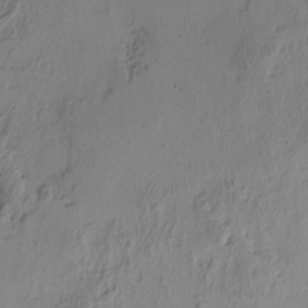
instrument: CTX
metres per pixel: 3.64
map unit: Htu
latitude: -4.0283
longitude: -177.2537
